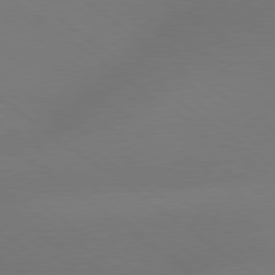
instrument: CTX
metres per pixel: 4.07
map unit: lApd
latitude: 79.3482
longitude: -151.0080
